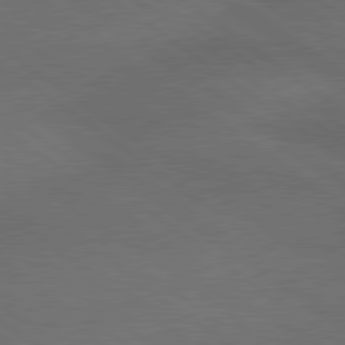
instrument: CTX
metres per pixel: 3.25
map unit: lApd
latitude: 79.7261
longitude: -176.9325
